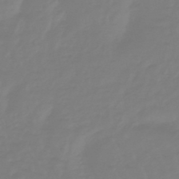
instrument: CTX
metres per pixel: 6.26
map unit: eHb
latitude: -46.0850
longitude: 82.4818
